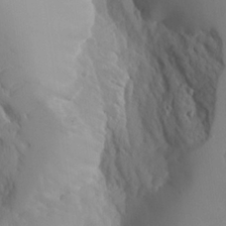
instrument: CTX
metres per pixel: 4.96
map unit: Aa
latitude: 22.9514
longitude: -126.9892
